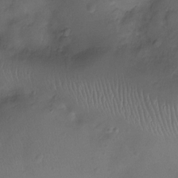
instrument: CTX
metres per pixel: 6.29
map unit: Ht
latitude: -10.1228
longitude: -20.8947
